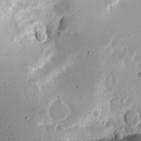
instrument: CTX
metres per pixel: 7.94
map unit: Aa
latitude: 13.0270
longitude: -141.2348
